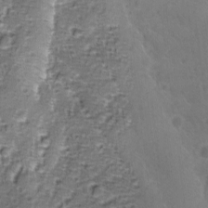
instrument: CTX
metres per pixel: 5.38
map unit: Ave
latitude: -9.3698
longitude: -119.4237
